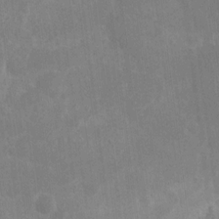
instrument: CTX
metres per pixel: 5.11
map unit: eHh
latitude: 9.0270
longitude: -71.7072
